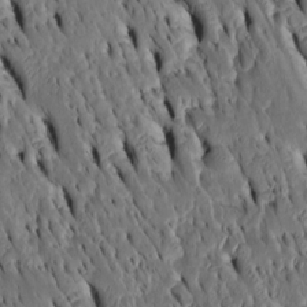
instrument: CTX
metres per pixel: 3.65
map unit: Htu
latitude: -3.4076
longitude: 150.9730
